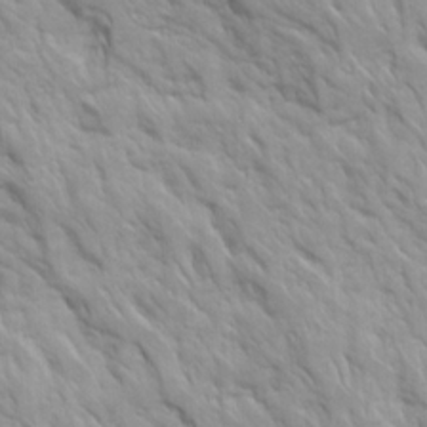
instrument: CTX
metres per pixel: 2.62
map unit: Ave
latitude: 16.3278
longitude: -131.7450
